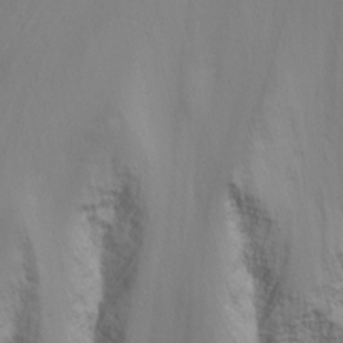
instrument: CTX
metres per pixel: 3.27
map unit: Nhu
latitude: -7.8422
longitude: -72.4790
